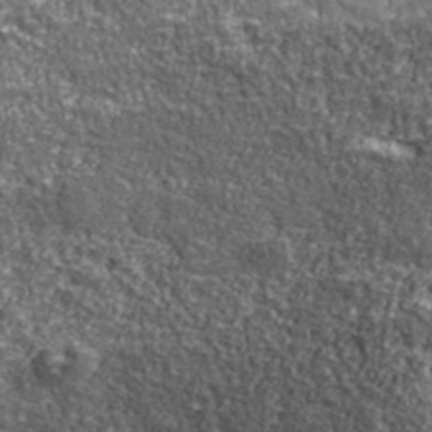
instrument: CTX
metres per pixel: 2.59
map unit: eHh
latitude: 43.1025
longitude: -90.2711
